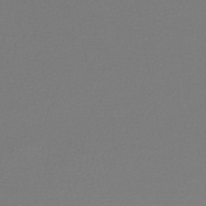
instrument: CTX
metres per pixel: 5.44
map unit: HNhu
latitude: -47.5588
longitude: 98.5007
